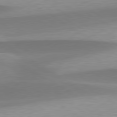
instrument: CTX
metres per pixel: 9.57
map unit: lApd
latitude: 79.8206
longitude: -95.5938
